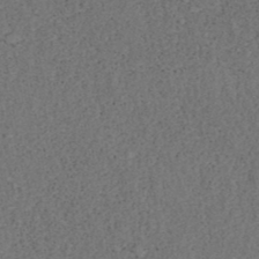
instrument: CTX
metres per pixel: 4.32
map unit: ANa
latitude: 39.3293
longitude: 21.8800
